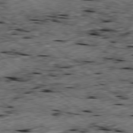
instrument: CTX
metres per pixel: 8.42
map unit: Ap
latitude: -79.6344
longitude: -90.1956
